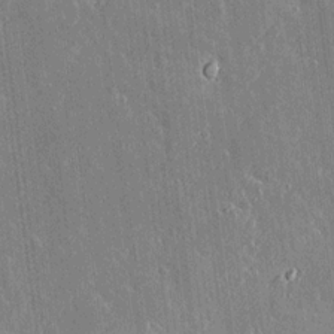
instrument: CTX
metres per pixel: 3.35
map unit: lAvf
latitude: 15.3293
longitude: -128.8380
